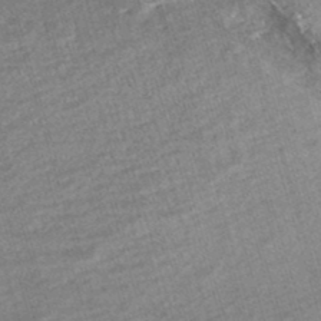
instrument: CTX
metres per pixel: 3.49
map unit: HNhu
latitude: -47.1809
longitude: 99.4076
